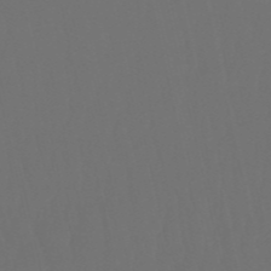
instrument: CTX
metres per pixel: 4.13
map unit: eHb
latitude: -50.8219
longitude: 76.6896
